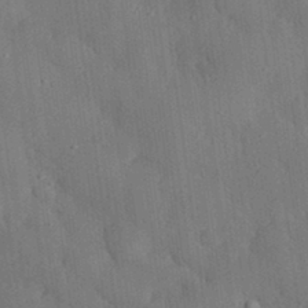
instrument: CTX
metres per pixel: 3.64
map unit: eHh
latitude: 30.6869
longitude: -77.0269
